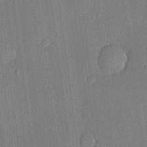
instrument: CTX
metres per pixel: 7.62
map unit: lHvf
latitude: 20.4790
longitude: 141.2376
